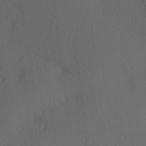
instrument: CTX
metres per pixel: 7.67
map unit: Hve
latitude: 13.4993
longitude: -90.2334
